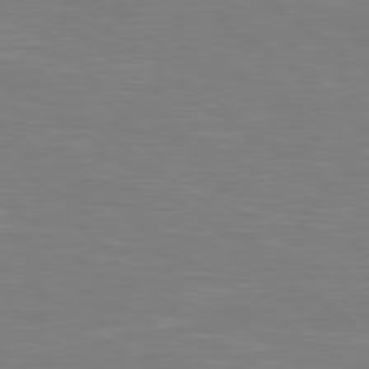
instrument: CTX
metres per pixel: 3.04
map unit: Hpe
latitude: 78.8947
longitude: -126.8758
